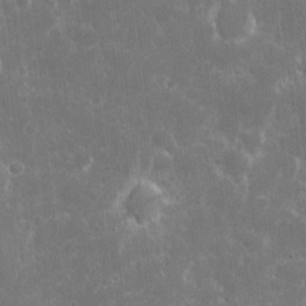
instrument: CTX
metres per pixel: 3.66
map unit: eHh
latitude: 7.1403
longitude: -70.0255
